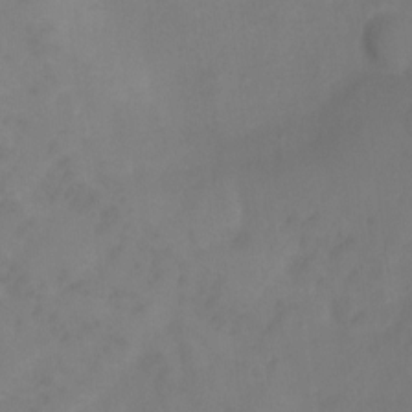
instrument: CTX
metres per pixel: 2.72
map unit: Ht
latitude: 1.6882
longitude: -35.3481
